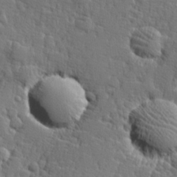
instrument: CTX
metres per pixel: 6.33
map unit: Hve
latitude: 25.7638
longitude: 144.1795
